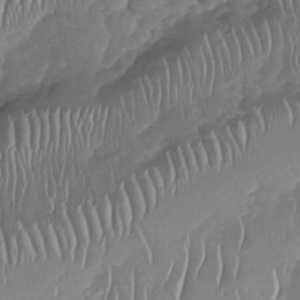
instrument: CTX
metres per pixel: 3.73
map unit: Nhu
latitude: -30.6329
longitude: -60.5545
